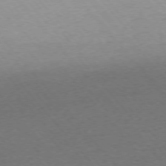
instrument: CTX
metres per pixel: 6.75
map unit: Ap
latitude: -76.0283
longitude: -94.5168
